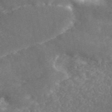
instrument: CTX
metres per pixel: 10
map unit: ANa
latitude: 45.1781
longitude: 27.8422
